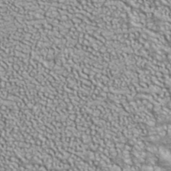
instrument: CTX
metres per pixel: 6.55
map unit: ANa
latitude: 40.3845
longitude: 20.3117
